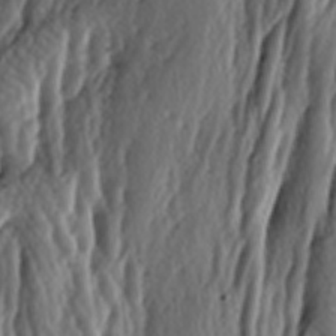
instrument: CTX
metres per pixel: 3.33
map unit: lAa
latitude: -6.4818
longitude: -124.2712
